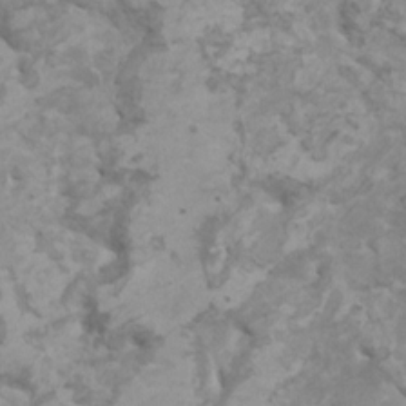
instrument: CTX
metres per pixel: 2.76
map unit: HNhu
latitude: 2.1011
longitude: -1.2159
